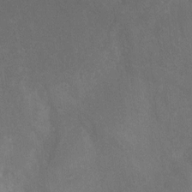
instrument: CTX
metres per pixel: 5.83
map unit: Ht
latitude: 0.4790
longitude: -36.6869
